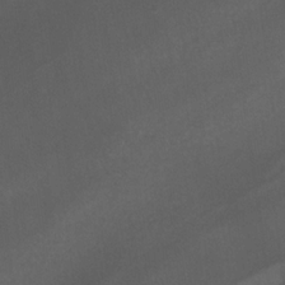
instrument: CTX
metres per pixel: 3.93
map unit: eHb
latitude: -30.7085
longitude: 62.8408
